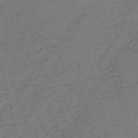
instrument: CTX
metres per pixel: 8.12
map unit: HNb
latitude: -54.7652
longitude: -39.6883
